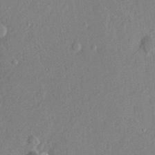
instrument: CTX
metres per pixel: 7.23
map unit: lHvf
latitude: 23.0647
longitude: 144.2362
